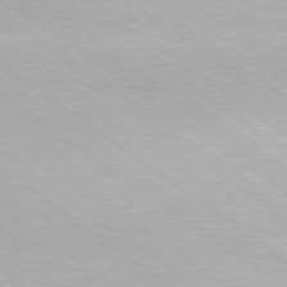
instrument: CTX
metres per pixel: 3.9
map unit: Hpe
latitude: -79.1242
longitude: 9.5966
